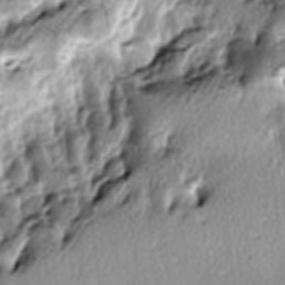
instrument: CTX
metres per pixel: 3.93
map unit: lAa
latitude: -6.4818
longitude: -124.7435
